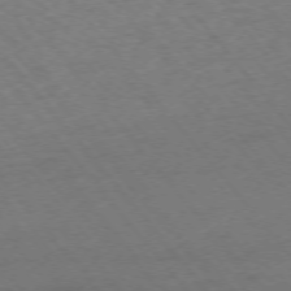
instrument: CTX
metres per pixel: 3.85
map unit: Ap
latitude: -75.5966
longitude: -70.4223
